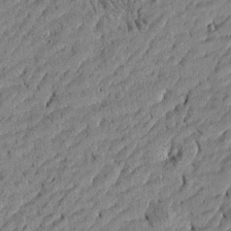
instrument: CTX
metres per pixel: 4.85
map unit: Htu
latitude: -5.9556
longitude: 177.5210
